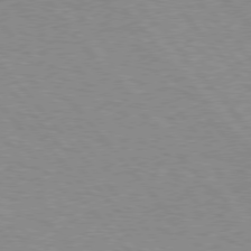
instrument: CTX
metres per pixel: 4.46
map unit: Hpe
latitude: 76.2711
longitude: -157.1970
